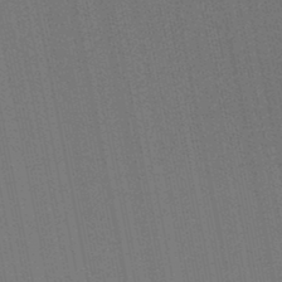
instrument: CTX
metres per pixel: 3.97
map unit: lHb
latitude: -46.0850
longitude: 57.5021
